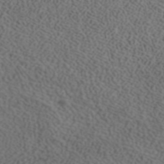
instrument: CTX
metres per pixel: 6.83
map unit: ANa
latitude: 43.1970
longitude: 29.0675
